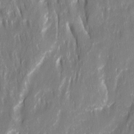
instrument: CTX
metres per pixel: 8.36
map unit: Ave
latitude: 15.3860
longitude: -134.7624
